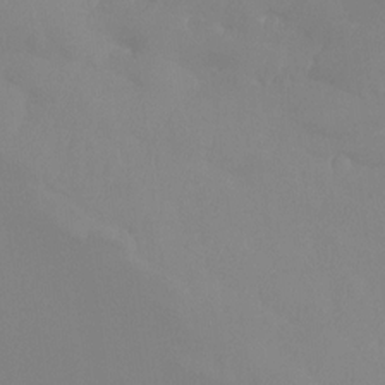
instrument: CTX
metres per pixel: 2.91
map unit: Htu
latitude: -15.5022
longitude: -47.9150
